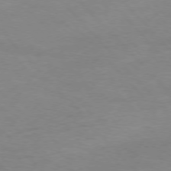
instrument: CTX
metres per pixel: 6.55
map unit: Ap
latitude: -77.4076
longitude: -83.6693
